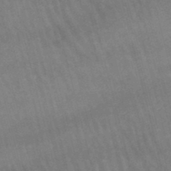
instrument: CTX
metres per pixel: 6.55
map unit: lHb
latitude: -47.0675
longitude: 76.3873
